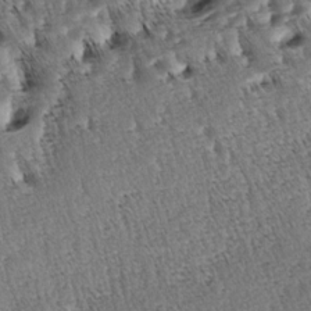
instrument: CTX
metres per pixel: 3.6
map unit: lAa
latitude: -4.0850
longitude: -122.4223
